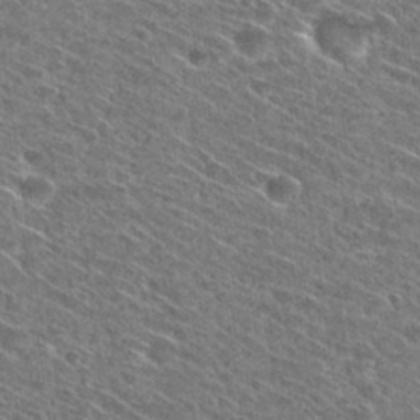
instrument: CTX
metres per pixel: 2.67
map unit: Hto
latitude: 29.1592
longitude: -45.3670
